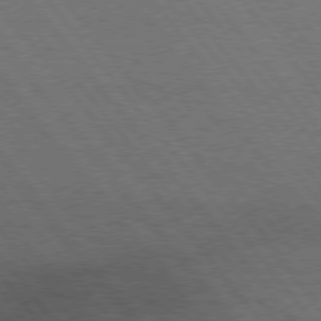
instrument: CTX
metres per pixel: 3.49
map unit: Hpe
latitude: 75.6316
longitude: -137.8017
